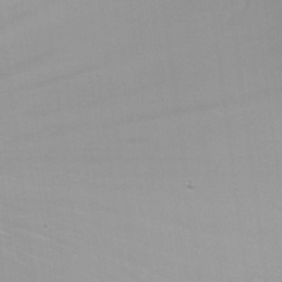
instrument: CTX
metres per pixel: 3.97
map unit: Nhu
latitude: -13.5021
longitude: -57.1781
